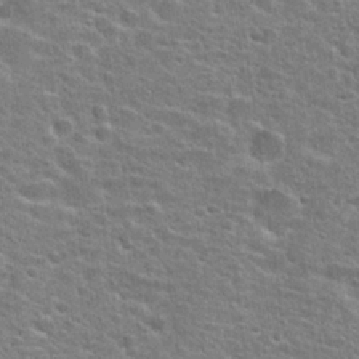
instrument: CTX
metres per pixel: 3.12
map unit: Hto
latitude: 24.2900
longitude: -47.9717
